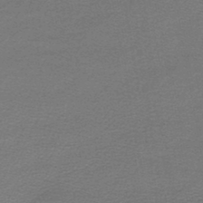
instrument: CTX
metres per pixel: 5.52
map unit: lHb
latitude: -45.2565
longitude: 57.1053
